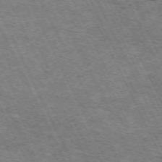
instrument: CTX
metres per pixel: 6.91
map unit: Hpe
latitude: -71.0109
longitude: 11.2376
